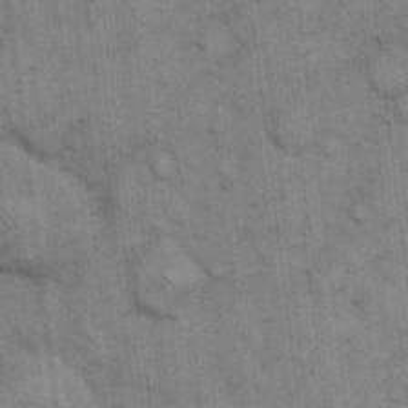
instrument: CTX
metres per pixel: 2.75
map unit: eHh
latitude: 14.7436
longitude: -65.2915
